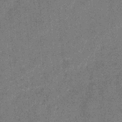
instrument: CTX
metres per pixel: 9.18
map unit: eHb
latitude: -30.9541
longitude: 73.4454
